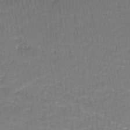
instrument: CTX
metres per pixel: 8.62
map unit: lHb
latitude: -42.0849
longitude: 58.0660
